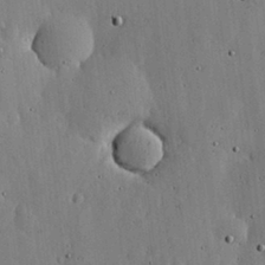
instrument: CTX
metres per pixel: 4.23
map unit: lHvf
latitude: 18.8002
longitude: -114.0633
